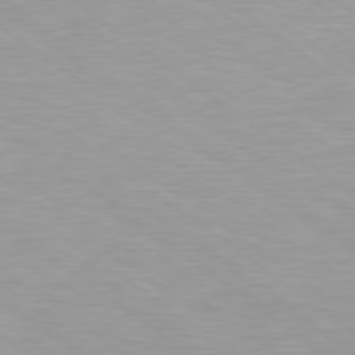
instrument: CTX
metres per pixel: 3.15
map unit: Hpe
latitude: 79.0648
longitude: -134.1955
